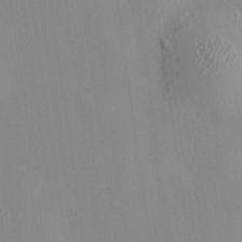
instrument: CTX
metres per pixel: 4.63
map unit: HNhu
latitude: 11.6883
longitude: 10.6141
